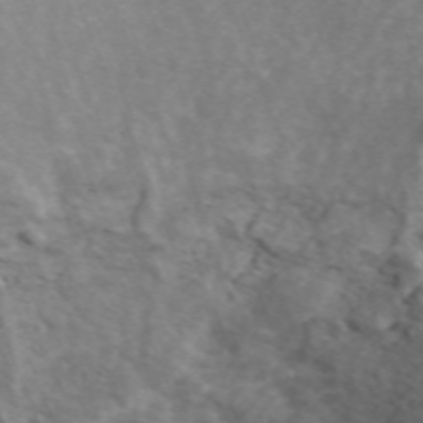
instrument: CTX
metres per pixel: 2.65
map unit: ANa
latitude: 42.3467
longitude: 33.2943
